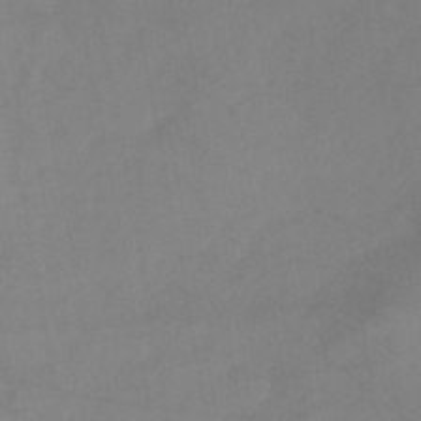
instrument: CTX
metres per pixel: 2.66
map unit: HNhu
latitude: -41.3698
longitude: 101.6721
